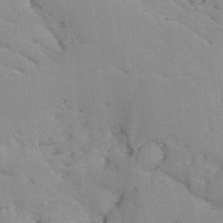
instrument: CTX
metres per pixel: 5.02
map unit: Ave
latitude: -9.7100
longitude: -117.2348
